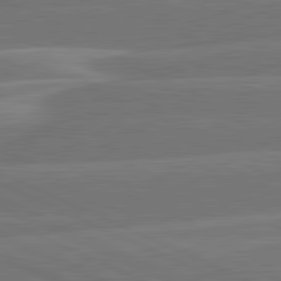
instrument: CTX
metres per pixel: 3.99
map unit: lApd
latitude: 81.6694
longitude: -135.3481
